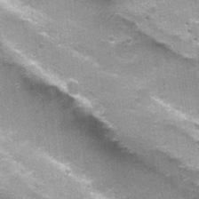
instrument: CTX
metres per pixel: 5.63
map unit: Nhu
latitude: 1.9150
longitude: -17.2914
